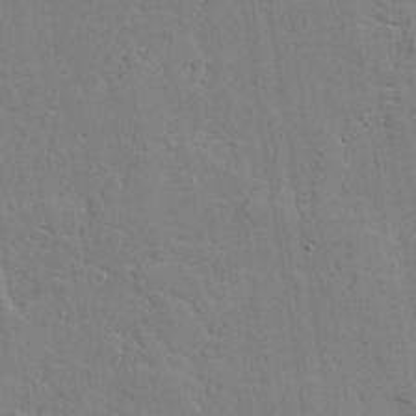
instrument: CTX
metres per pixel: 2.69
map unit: lAvf
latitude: 23.4237
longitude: -110.1200
